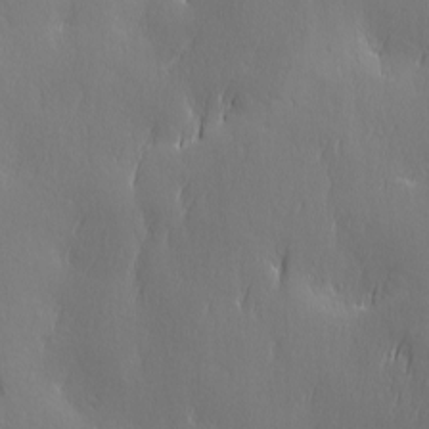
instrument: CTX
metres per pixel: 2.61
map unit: Ave
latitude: 2.3845
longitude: -113.1214
